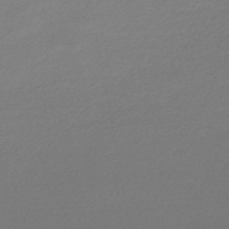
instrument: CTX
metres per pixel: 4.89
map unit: lHb
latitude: -47.4076
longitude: 64.0850
